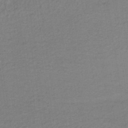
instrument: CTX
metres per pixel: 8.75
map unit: lHb
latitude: -35.7289
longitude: 67.0675
